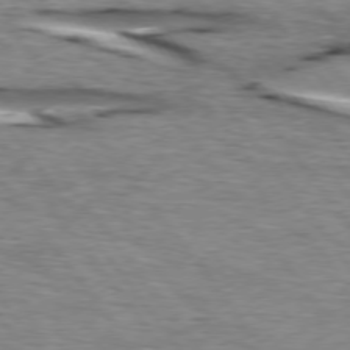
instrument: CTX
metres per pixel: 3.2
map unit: lApd
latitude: 74.8569
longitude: -72.0633
